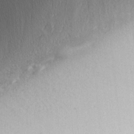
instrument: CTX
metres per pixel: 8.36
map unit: Nhu
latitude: 0.1766
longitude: -79.4616
